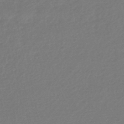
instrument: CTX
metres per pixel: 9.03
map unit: eHb
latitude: -46.3684
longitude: 84.4817
